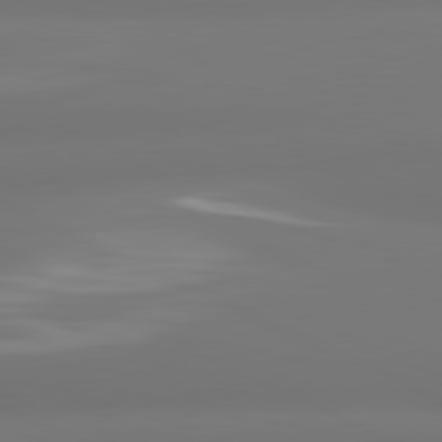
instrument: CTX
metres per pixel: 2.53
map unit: lApd
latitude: 81.2726
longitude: -165.2537
